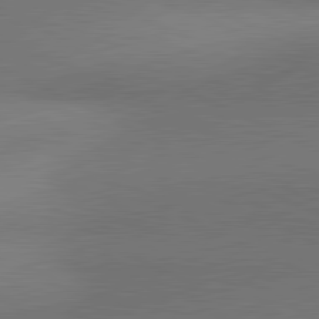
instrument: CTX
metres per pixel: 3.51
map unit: lApd
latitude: 81.3104
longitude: 154.0850
